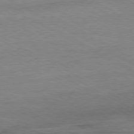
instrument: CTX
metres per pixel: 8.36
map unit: Ap
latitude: -80.8030
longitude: -86.7246
